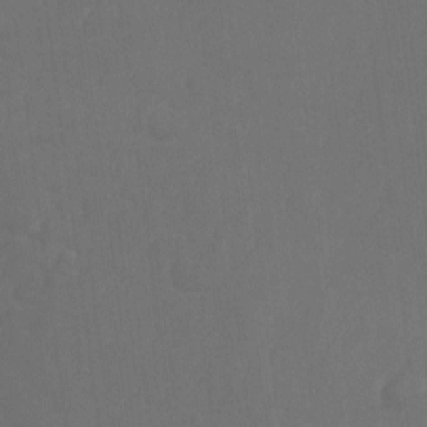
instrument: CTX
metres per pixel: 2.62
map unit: Hto
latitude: -10.3306
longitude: -36.7624
